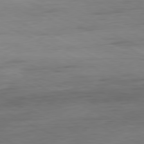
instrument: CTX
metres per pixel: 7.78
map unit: Ap
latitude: -80.7086
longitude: -82.4978
